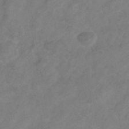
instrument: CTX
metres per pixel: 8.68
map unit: Hve
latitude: -35.1053
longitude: 88.0850
